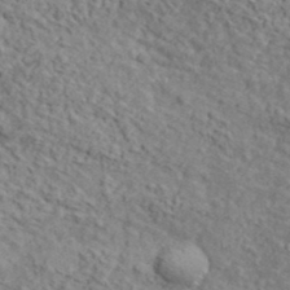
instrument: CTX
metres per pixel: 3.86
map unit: lHvf
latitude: 38.3845
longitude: -87.7827
